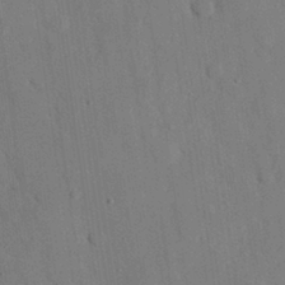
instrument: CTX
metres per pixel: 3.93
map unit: eHh
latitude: 26.4790
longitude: -79.9150
